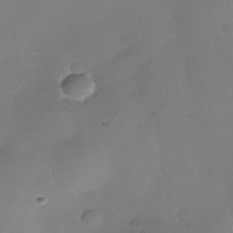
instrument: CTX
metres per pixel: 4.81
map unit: Nhe
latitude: -36.5195
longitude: -130.6491
